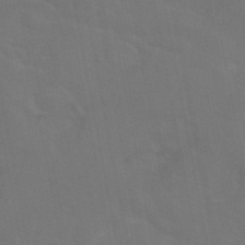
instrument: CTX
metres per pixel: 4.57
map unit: eAb
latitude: 46.0633
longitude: 121.4265
